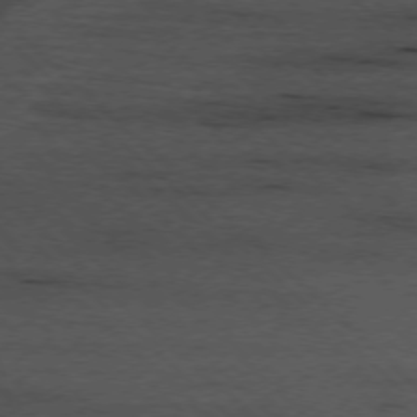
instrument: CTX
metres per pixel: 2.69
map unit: Ap
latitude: -77.0486
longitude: -86.6301
